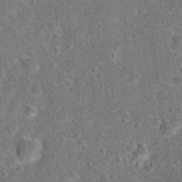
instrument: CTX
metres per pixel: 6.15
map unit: Hto
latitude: 18.0822
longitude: -42.5357
